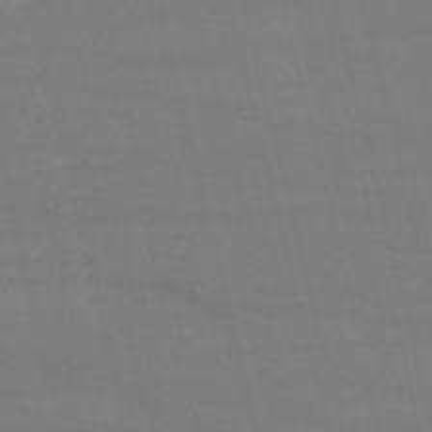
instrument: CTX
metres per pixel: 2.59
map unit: HNb
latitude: -53.9556
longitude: -37.6316
